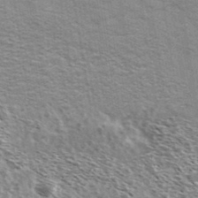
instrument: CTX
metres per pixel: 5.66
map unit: Ave
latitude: 38.7813
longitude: -108.8002
